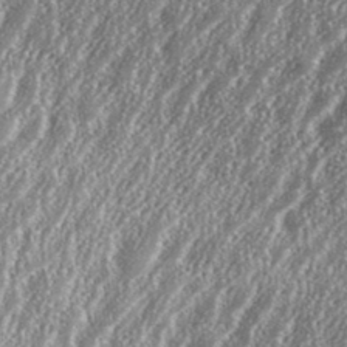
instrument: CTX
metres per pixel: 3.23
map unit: eHh
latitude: 35.3103
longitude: -132.0255
